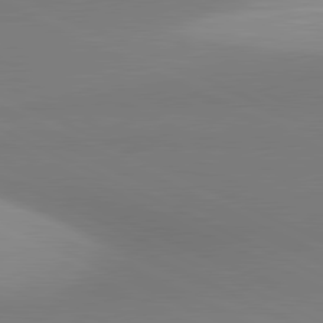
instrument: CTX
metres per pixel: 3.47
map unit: lApd
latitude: 81.1214
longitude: 143.8233
